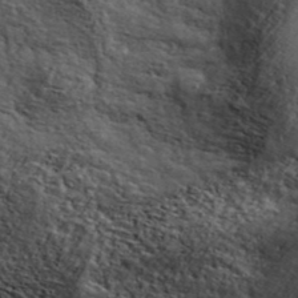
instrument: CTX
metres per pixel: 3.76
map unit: ANa
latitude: 42.0822
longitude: 49.5022
